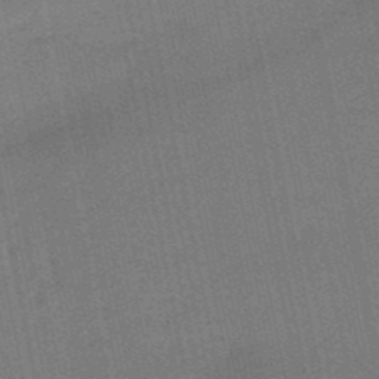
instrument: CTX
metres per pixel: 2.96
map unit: lHb
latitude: -50.7841
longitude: 79.4832
